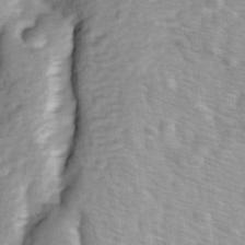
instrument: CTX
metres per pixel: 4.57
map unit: Ave
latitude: 1.4615
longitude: -112.1956
